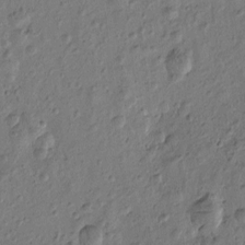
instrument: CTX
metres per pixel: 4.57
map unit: Htu
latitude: -0.2740
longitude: -176.1389
